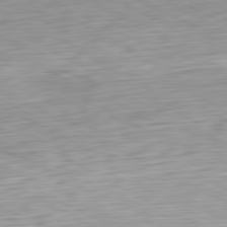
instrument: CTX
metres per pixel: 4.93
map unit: Ap
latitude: -81.1053
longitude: -70.8947
